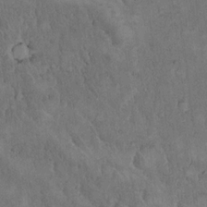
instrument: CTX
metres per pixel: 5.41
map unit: Hto
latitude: 17.9528
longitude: -62.0255
